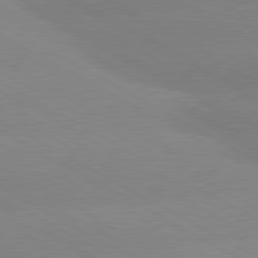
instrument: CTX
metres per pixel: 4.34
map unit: lApd
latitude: 80.2711
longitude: -153.8017
